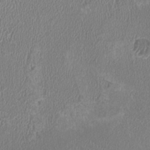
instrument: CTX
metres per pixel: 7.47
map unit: HNhu
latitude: -3.2564
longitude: -1.3292
